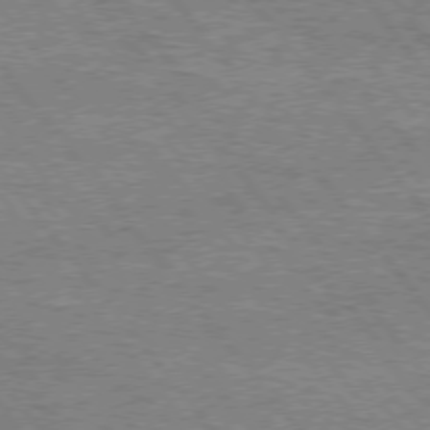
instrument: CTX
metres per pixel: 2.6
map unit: Hpe
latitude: 74.9892
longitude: -151.5182
